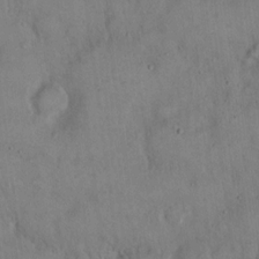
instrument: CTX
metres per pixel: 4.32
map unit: Hto
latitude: 14.5735
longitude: -60.3845
